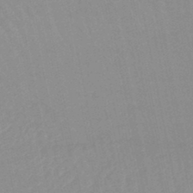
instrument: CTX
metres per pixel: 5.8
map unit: lHb
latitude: -44.3873
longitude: 77.1998
